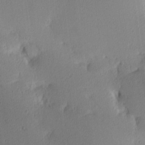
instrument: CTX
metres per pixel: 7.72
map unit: Hve
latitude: 2.7624
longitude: -121.3293
